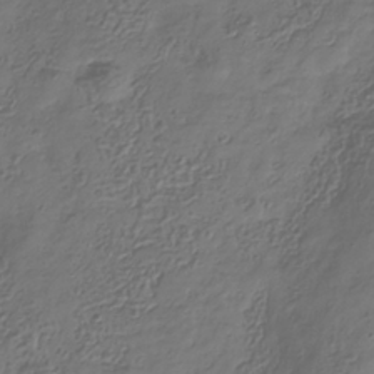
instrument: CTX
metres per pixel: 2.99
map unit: Hve
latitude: -34.0850
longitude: 90.6330
